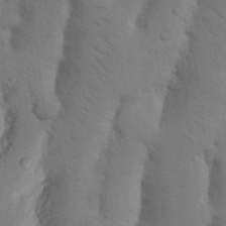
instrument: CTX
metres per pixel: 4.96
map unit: Nhu
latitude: 19.1403
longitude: -76.5356
